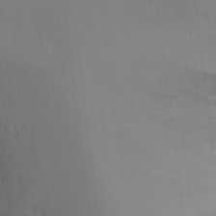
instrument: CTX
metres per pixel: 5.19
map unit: Ht
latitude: -3.2564
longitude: -28.1955
